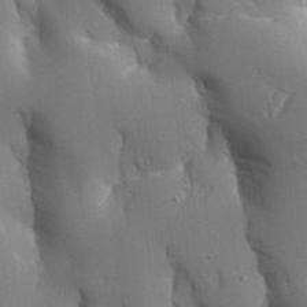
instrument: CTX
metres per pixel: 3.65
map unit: Aa
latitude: 27.5371
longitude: -129.2537
